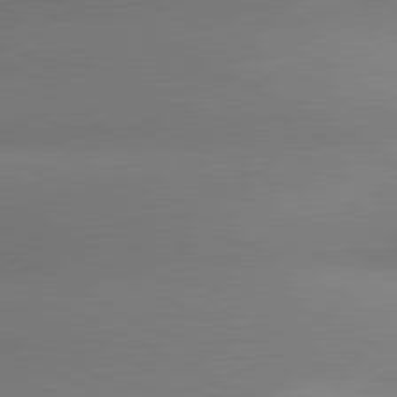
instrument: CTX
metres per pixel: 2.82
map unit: lApd
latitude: 80.9892
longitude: 135.3321
